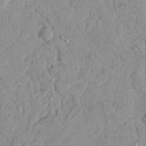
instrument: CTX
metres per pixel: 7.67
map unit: Nhu
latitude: 18.4223
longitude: -77.6505
